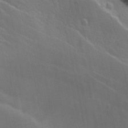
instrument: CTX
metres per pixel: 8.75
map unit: Ave
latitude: 0.1955
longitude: -113.0647
